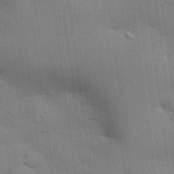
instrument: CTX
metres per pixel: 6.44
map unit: eHh
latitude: 29.0647
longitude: -82.8191
